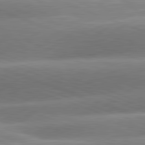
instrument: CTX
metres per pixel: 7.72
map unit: lApd
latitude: 81.3859
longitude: -158.3467
